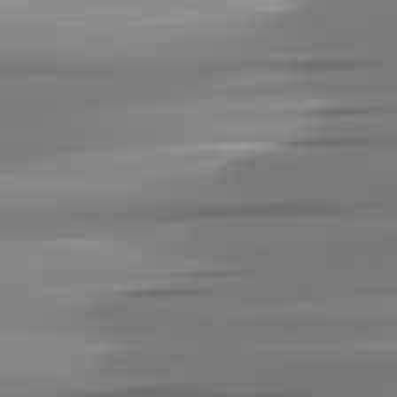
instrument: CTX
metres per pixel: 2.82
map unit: lApd
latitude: 81.9150
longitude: -143.6316
